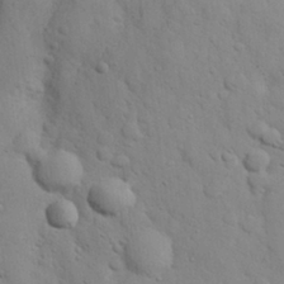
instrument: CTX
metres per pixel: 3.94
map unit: eHh
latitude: 27.8772
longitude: -75.5938
